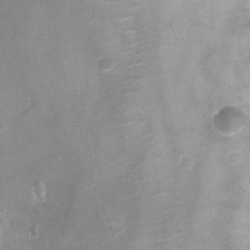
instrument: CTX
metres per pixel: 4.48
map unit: Ht
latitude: -4.2172
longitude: -19.4804
